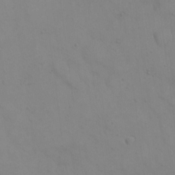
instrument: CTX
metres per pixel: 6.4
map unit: eHh
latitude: 21.1026
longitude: -61.5371
